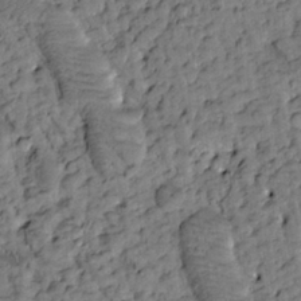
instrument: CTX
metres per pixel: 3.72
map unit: Htu
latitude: -3.0675
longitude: 173.7100
